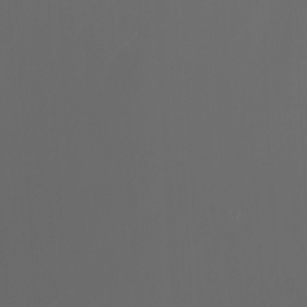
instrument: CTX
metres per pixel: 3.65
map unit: Nhu
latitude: -7.5399
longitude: -82.9324
